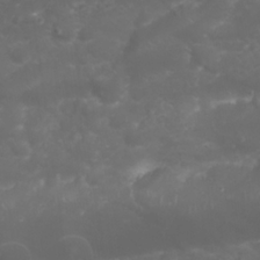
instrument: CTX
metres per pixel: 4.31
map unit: Nhu
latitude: 23.6316
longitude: -60.6868
